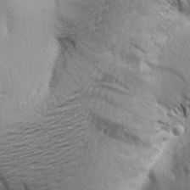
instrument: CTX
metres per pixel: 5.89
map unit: Aa
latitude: 18.6490
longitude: -141.5182
